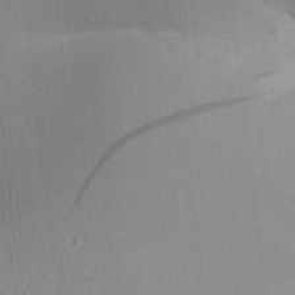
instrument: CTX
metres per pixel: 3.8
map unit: Aa
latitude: 30.1956
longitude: -140.3656
